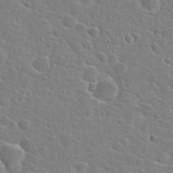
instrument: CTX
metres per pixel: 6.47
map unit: Hto
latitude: 24.8569
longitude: -46.5546
